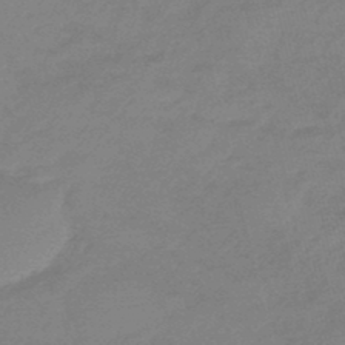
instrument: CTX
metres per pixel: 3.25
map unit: eHb
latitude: -46.2928
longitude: 86.9164
